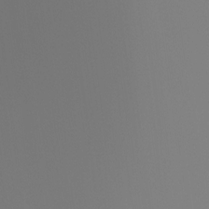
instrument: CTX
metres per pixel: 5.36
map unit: Ht
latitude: -16.2740
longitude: -47.9717
